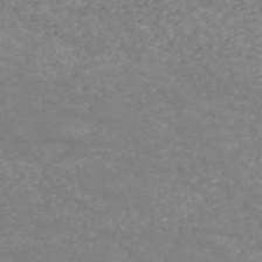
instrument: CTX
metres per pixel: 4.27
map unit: HNb
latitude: -54.2362
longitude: -38.6301
